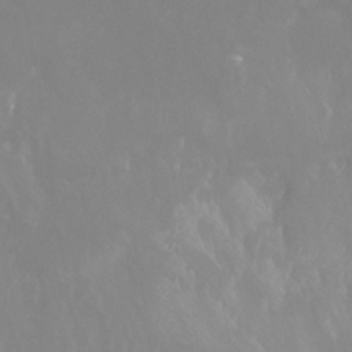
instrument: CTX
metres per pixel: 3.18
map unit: Nhu
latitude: -13.5399
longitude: -59.8205
